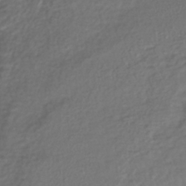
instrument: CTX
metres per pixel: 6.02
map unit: lHb
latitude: -38.8030
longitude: 69.7288
